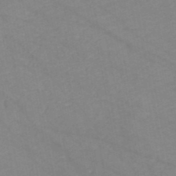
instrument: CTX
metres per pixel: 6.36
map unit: HNb
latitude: -48.2173
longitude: 57.1809
